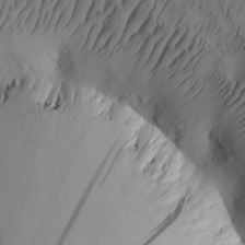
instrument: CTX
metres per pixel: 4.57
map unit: eHh
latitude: -1.0109
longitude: 17.1809
